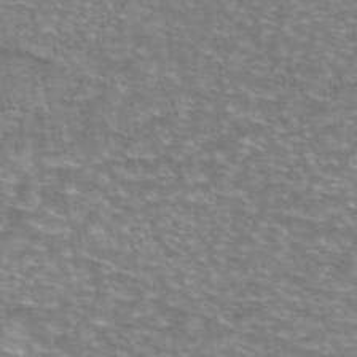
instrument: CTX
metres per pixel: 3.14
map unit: eAb
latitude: 45.7827
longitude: 102.4062
